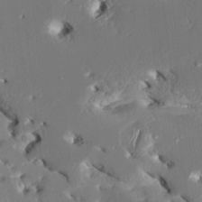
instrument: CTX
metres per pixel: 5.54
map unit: HNhu
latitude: 5.3104
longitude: -5.1592
